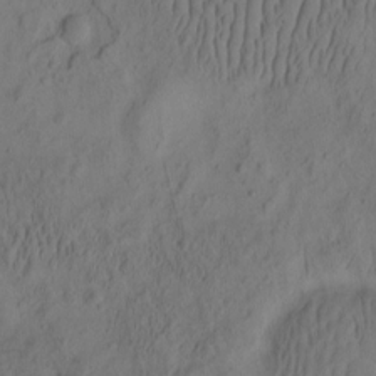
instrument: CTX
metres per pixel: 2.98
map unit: eHh
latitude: -2.3684
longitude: 16.6141
